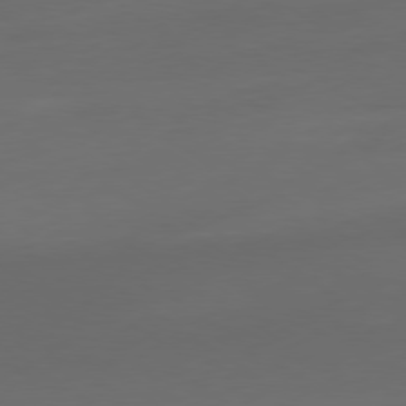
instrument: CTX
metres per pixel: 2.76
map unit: Ap
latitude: -79.5399
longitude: -65.1025
